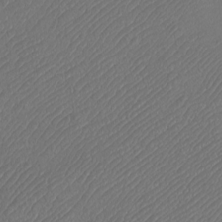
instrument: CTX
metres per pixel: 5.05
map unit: Htu
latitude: -10.8597
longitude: -72.9514
